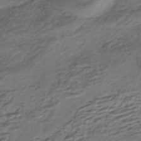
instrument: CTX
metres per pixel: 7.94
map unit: HNhu
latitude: -42.7841
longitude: 104.4629
